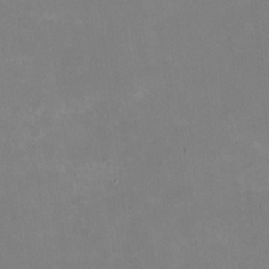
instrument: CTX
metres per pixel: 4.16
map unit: HNhu
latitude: -1.5211
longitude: -4.7813
